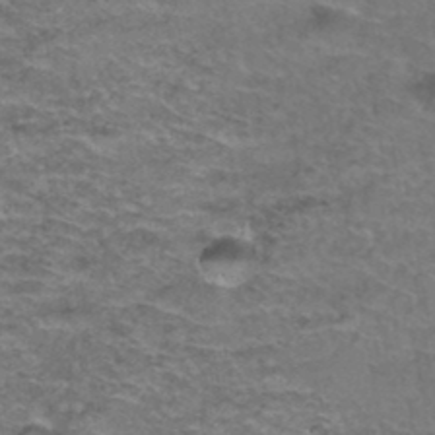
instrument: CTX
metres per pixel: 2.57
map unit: Hto
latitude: 37.5182
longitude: -42.4790
